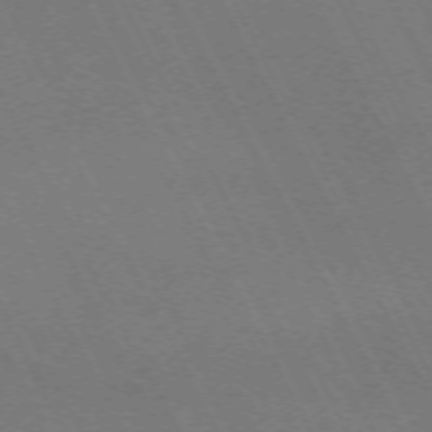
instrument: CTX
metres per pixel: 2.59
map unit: Hpe
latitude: -71.4643
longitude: 8.7841
